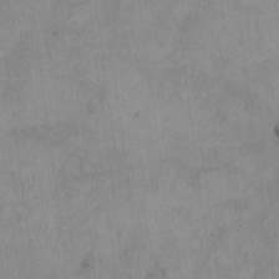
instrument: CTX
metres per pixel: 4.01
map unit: eHh
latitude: -8.1228
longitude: -68.4223
